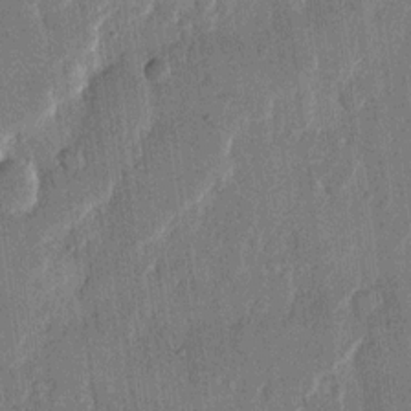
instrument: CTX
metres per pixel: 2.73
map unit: eHh
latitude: 13.9339
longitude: -68.7813
